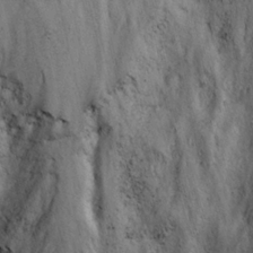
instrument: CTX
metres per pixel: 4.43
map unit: Ave
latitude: 23.0647
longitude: -136.1956
